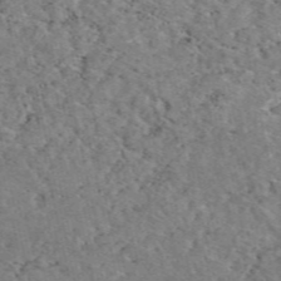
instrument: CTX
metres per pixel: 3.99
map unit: eAb
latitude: 49.1592
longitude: 112.5007
